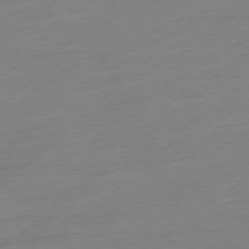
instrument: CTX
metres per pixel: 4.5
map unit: Hpe
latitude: -77.2376
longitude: -14.0444
